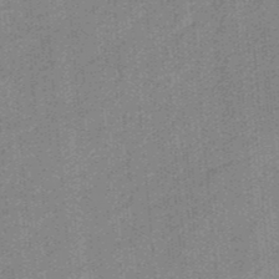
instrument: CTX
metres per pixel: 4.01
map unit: HNb
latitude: -35.1242
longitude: 57.1998
